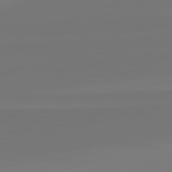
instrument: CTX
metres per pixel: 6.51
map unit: lApd
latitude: 82.6112
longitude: 155.5588
